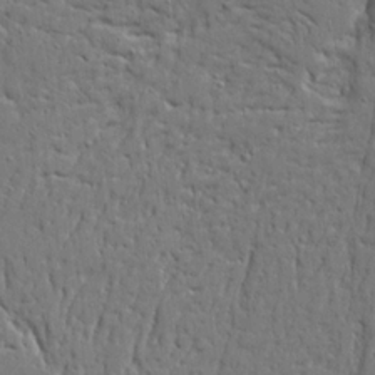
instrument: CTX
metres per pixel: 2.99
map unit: Aa
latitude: 19.9528
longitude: -124.2522
